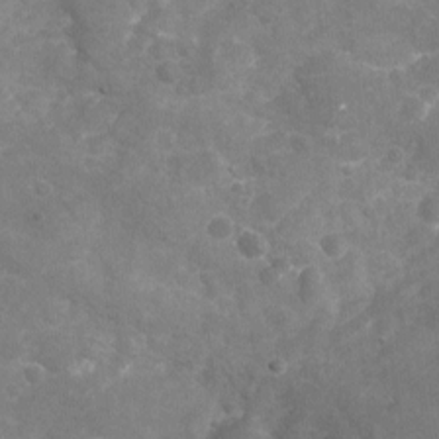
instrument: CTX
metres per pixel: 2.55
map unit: Nhu
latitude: -19.3510
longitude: -56.7435
